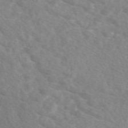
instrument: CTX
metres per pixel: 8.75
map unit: eAb
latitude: 49.8205
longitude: 117.6343
